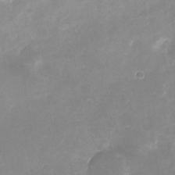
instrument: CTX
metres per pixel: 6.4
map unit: Nhu
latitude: -25.1242
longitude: -70.0444
